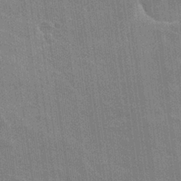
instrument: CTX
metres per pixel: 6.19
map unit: Hto
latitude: 25.9717
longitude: -43.0836
